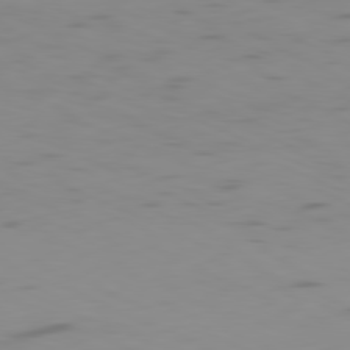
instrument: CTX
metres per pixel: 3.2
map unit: Ap
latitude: -81.2187
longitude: -61.2348
